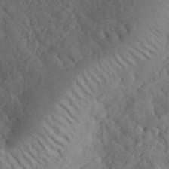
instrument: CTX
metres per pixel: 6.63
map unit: ANa
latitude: 41.0647
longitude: 52.1794
